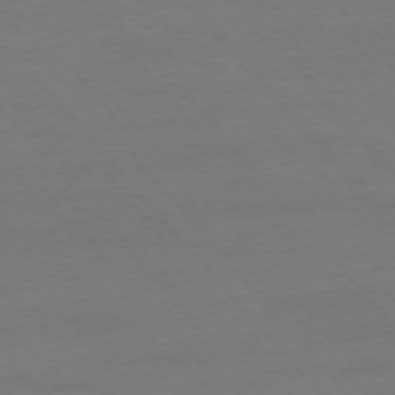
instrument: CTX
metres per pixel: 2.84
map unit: Ap
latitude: -76.2739
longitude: -88.2334
